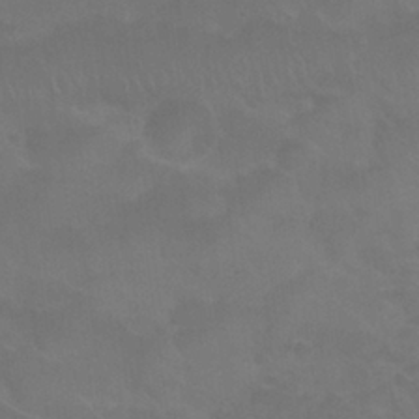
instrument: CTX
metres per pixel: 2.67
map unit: Nhu
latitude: 27.1592
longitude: -54.4412
